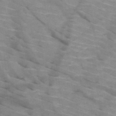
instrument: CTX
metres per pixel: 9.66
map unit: HNb
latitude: -47.1809
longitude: -45.3292
